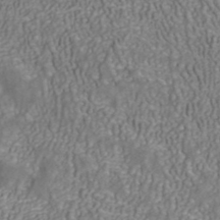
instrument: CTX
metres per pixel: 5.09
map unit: ANa
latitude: 40.5545
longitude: 21.2754
